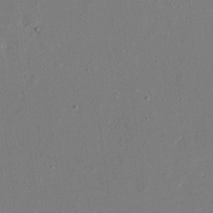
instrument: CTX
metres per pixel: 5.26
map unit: eHh
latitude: 17.0458
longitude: -70.3845
